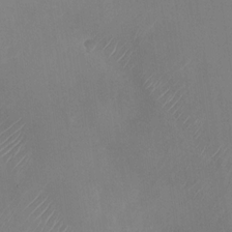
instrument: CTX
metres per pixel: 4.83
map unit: Nhu
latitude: -28.0661
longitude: -63.2915
